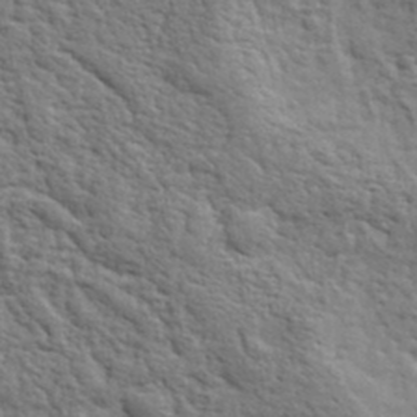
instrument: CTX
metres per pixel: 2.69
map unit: eHh
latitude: 36.8947
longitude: -82.1577
